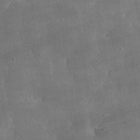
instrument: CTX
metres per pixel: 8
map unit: lHvf
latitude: 31.3482
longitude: -92.8002
